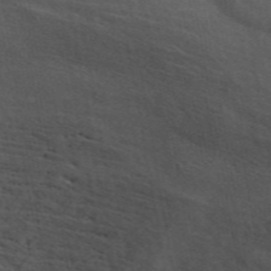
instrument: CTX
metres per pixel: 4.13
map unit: ANa
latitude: 48.6679
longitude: -77.4048
